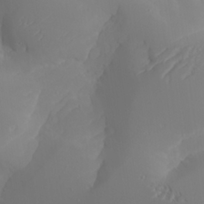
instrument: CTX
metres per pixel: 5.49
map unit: Aa
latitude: 24.5734
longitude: -127.2537
